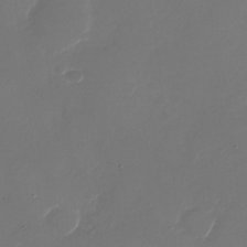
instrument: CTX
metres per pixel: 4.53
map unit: Nhu
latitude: -28.3306
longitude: -66.2900
